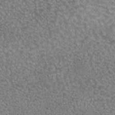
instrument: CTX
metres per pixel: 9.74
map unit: eAb
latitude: 44.9325
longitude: 105.8044
